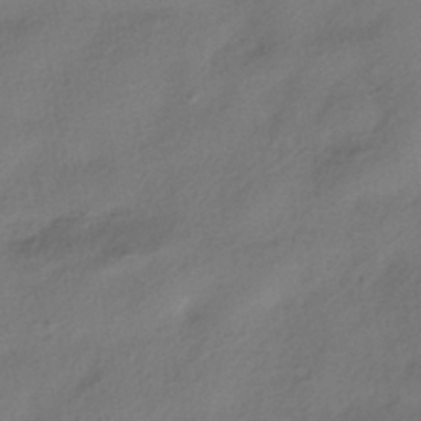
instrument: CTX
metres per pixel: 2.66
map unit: HNhu
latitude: -41.4643
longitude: 105.6155
